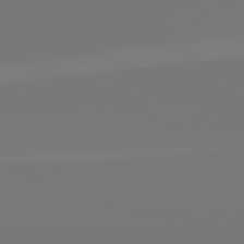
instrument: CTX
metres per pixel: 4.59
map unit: lApd
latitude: 82.5356
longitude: 155.5966
